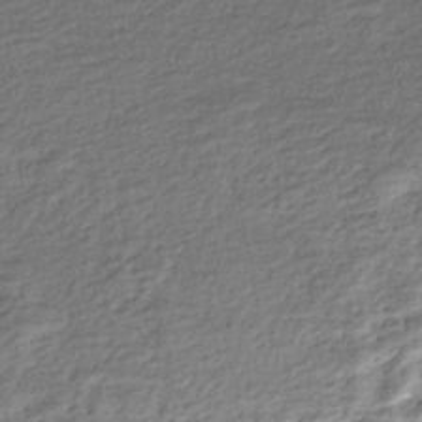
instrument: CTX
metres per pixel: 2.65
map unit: Nhe
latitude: -46.1417
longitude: 153.4643
